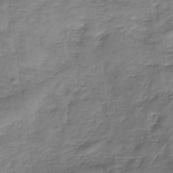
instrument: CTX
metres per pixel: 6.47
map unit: HNb
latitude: -35.8800
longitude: 57.8422
